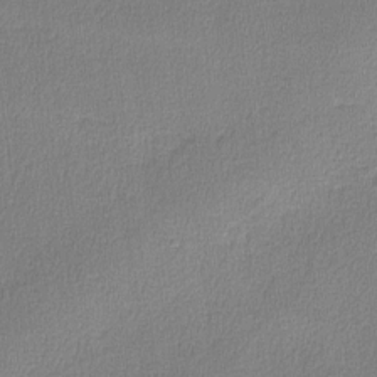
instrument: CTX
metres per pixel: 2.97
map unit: lHvf
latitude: -11.3132
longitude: -99.3481
